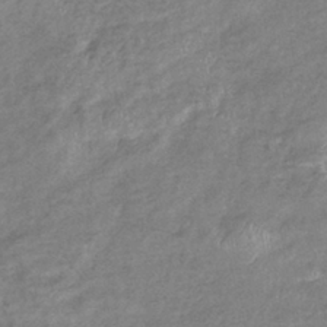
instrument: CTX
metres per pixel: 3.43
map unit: eHb
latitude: -38.3684
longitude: 78.0850
